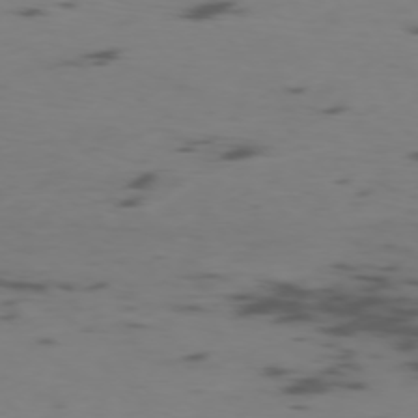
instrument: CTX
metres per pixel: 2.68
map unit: Ap
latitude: -76.1417
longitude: -67.0836
